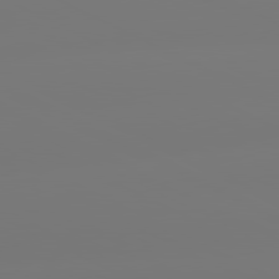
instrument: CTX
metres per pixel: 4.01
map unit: lApd
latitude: 80.9136
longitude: -148.4034
